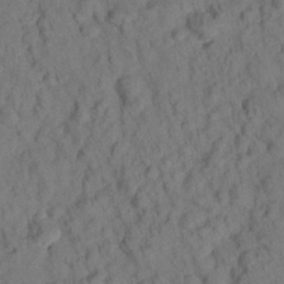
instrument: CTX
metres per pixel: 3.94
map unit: lHvf
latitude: 15.1026
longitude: 178.2928
